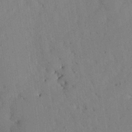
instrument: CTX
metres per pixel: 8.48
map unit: Nhu
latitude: 27.1781
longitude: -71.8394
